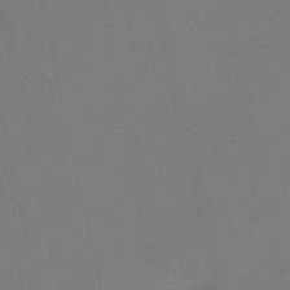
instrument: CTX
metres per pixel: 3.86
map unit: HNb
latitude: -51.7100
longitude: -45.4237
